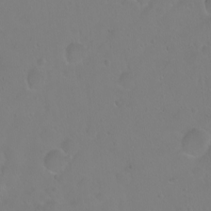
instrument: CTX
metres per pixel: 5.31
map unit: eHh
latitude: 1.2915
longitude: -55.0458
